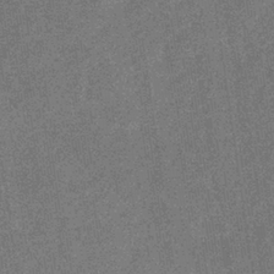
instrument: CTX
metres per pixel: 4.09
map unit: eHb
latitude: -35.7478
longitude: 78.3117
